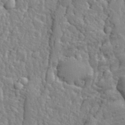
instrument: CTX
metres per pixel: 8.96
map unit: eHh
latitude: 32.1578
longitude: -79.3860
